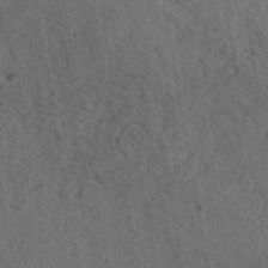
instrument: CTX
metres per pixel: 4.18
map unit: eAb
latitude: 43.3104
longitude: 109.5966
